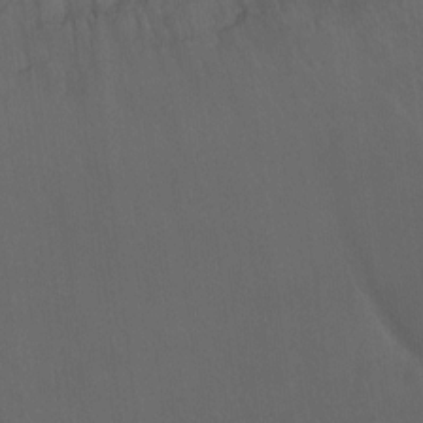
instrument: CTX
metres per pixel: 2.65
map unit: Ht
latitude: -8.8030
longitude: -38.7246
